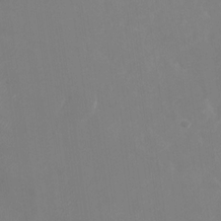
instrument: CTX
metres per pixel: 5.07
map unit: Nhu
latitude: -27.9178
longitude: -75.6694
